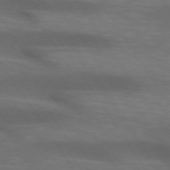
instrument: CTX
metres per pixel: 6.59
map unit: lApd
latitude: 74.1389
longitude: -52.2523
